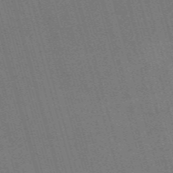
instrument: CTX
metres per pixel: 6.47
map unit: Nve
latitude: -59.5210
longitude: 63.0675
